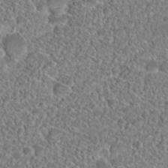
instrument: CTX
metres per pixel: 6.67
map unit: Hto
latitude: 19.2348
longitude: -37.1026
